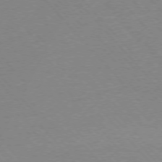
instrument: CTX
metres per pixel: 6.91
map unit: Ap
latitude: -76.6896
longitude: -86.7057
